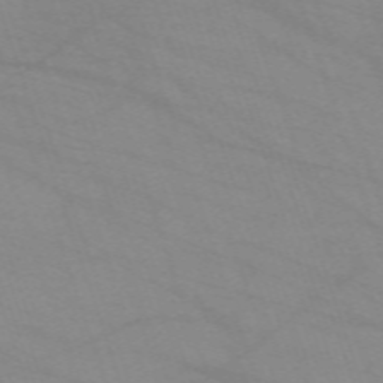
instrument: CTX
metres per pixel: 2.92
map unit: eHh
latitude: -64.0472
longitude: 52.9352
